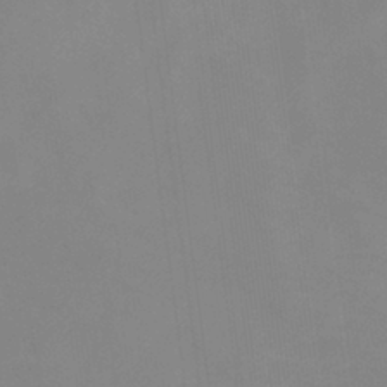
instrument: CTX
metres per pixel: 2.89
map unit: eHb
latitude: -37.5210
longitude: 75.0676
